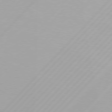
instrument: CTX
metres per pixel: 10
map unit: Hpe
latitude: 77.2348
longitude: -138.1578
